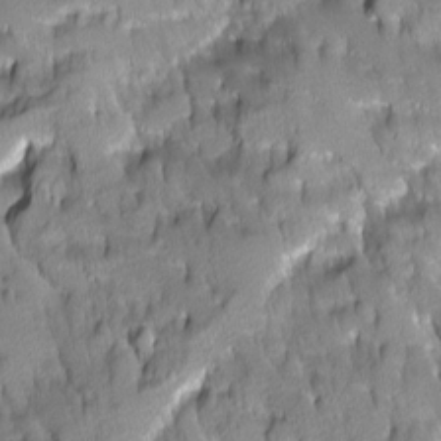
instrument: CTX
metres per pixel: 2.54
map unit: Ave
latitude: -10.9164
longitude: -118.3089
